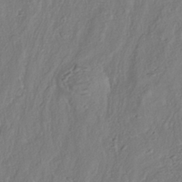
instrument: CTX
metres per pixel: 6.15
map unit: HNhu
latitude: -40.4629
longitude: 108.0850
